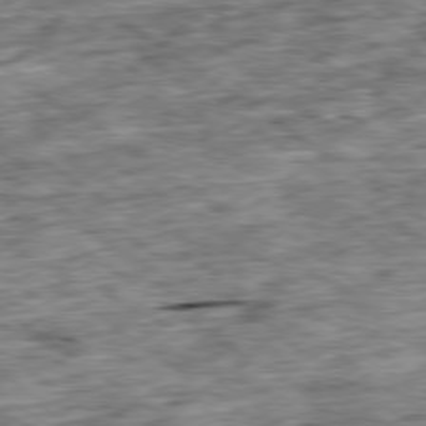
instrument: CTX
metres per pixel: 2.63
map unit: Ap
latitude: -79.4643
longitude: -75.5749
